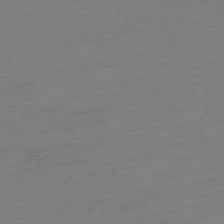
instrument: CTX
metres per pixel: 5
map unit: Ap
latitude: -77.0109
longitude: -62.6491
